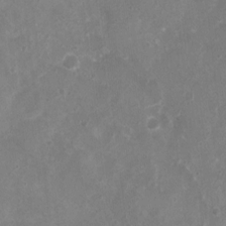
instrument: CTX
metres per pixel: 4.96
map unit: Nhu
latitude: 4.9514
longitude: -16.9136
